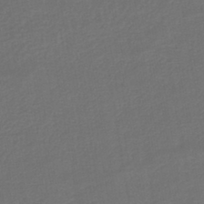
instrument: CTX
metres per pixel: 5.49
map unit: lHb
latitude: -43.5210
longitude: 60.1984
